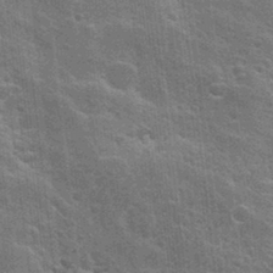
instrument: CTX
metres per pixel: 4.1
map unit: Hto
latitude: 23.6316
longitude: -47.6127
